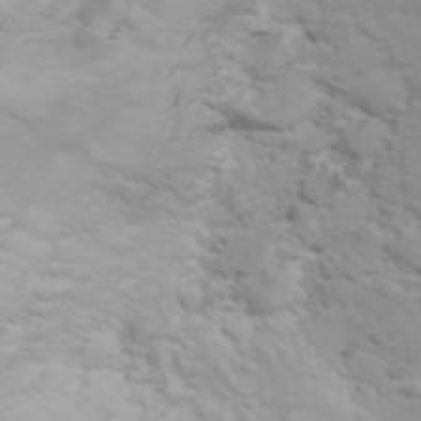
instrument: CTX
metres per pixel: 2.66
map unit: Hto
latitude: 7.9339
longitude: -31.1404
